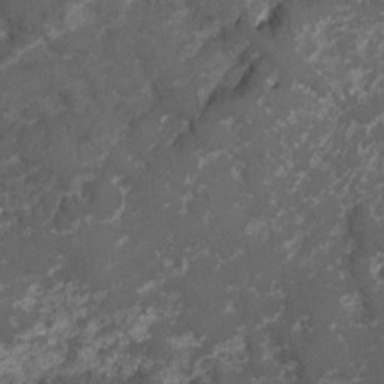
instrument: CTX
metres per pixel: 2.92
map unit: Hto
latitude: 4.4412
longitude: -31.4427
